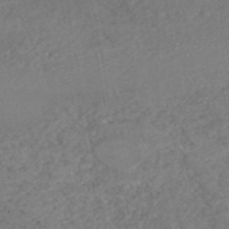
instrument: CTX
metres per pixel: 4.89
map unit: HNhu
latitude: -47.2187
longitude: 97.0487
